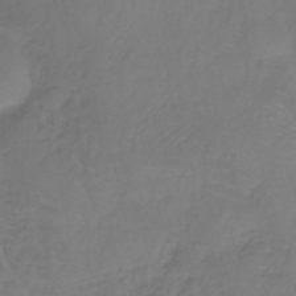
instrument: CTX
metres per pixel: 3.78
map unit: lHb
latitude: -37.8989
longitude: 61.7289
